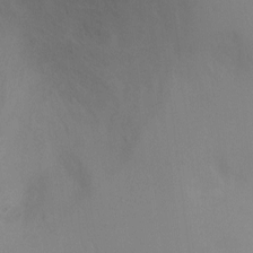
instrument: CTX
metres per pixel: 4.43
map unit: Ht
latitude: -5.3509
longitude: -24.9324
